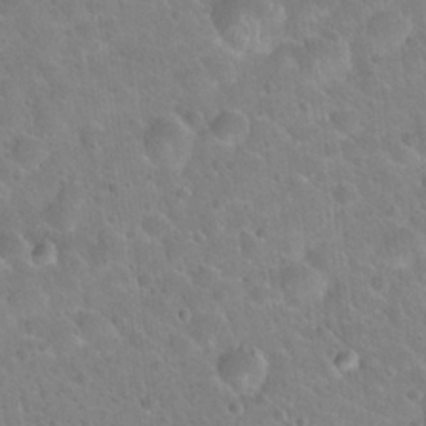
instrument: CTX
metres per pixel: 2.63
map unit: Hto
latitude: 22.3278
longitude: -50.8758
